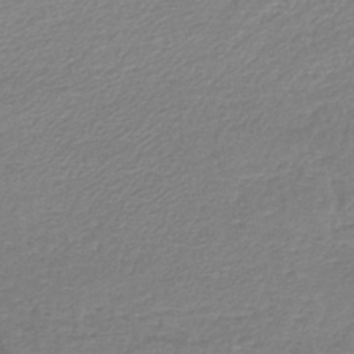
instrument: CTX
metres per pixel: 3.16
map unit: lHb
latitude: -44.2928
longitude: 59.0297
